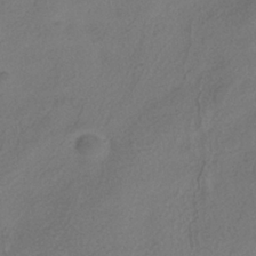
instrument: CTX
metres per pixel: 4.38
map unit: ANa
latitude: -38.5952
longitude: 96.6330
